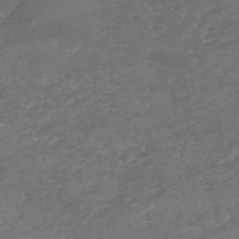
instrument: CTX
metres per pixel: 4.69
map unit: eHh
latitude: -54.7085
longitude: -90.3656
